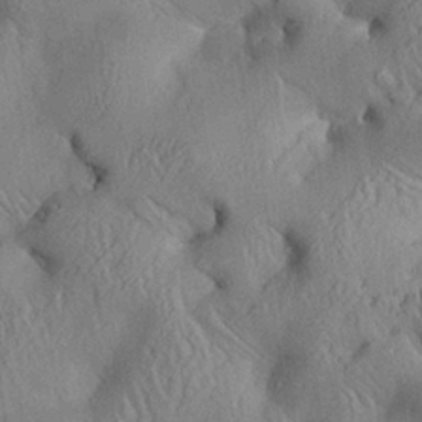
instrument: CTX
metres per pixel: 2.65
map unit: Aa
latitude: 25.9150
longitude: -133.9528
